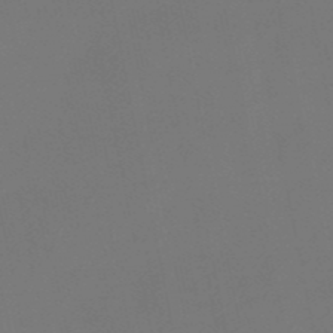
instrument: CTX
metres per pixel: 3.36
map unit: eHb
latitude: -50.5196
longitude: 69.2564
